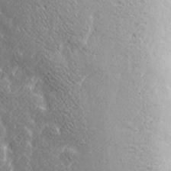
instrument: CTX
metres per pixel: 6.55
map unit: Ave
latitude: 22.7624
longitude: -133.1025
